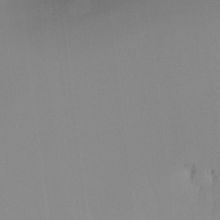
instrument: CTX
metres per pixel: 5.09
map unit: Ht
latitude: -16.5385
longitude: -45.4804
